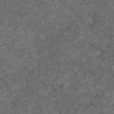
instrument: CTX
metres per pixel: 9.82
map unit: eAb
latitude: 47.0837
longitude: 118.0850
